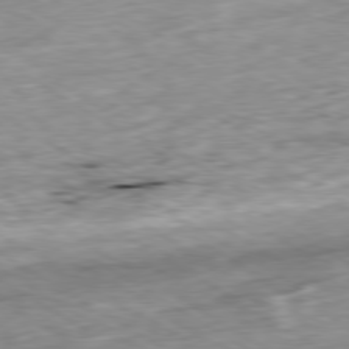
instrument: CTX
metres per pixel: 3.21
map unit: Ap
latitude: -79.8989
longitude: -90.0444
